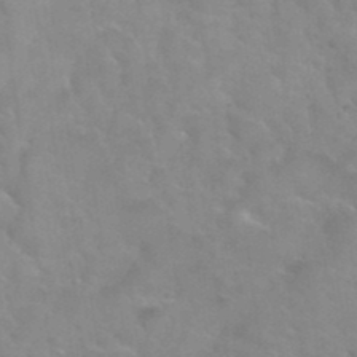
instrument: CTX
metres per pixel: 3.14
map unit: Hto
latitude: 35.0647
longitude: -50.7246
